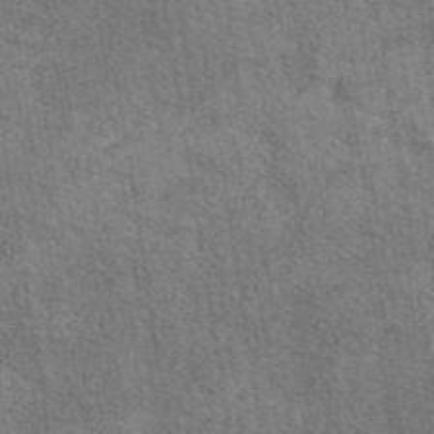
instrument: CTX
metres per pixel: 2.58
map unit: eAb
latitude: 43.0647
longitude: 112.1795
